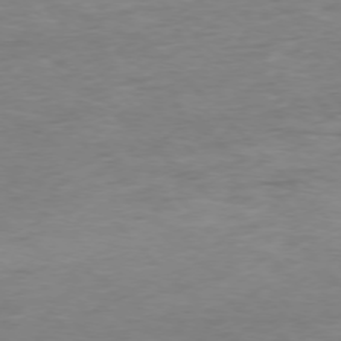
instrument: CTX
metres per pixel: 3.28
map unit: Ap
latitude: -76.8786
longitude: -89.2159
